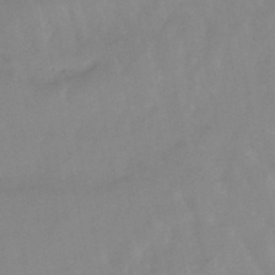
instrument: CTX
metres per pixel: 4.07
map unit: lHb
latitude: -48.0661
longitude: 76.9731
